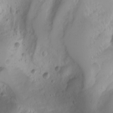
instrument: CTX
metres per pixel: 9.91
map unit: Nhu
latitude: -4.0283
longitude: -87.6694
